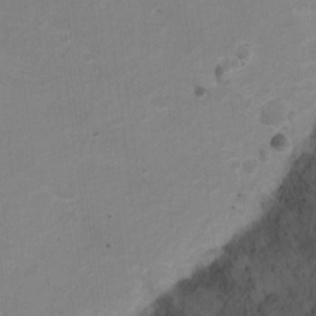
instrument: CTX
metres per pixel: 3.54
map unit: Hto
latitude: 4.5924
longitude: -32.0444
